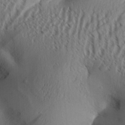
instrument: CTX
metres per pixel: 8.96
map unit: Aa
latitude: 31.2537
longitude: -141.5749
